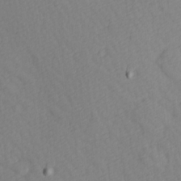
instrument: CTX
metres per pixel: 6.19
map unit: Hve
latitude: 13.1214
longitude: -90.8758
